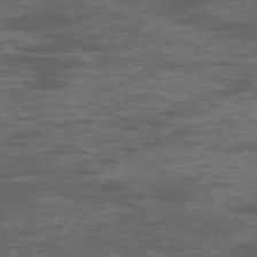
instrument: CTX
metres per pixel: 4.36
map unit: Ap
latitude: -76.2173
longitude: -68.1767
